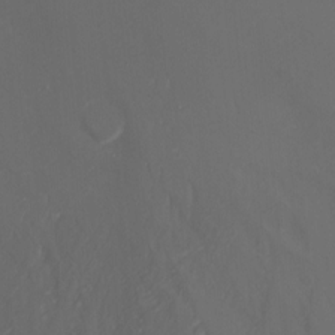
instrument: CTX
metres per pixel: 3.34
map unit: Nhu
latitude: -5.5588
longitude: -88.1011
